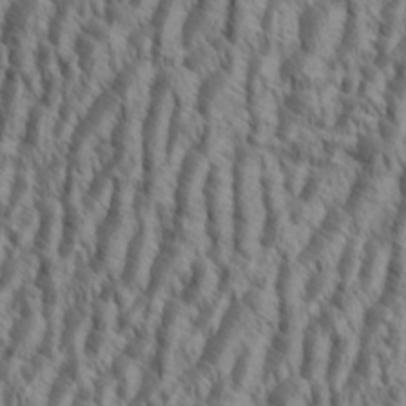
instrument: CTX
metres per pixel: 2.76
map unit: Aa
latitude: 34.2144
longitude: -138.1767
